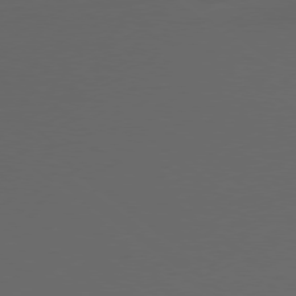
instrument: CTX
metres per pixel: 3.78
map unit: Ap
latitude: -78.9352
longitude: -76.2144
